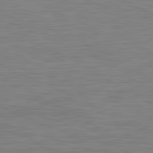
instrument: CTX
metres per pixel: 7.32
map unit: lApd
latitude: 81.3482
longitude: -170.9703
